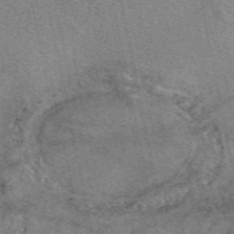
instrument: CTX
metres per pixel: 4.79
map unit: eAb
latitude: 49.4237
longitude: 107.7478
